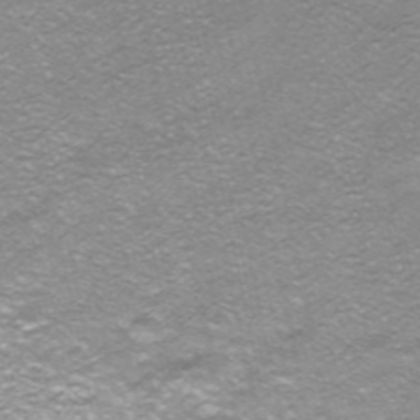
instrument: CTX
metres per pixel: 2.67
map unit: HNhu
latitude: -40.1606
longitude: 103.0864
